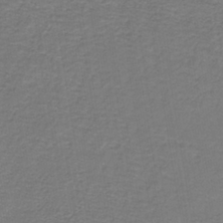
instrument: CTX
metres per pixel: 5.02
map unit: lHb
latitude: -38.3118
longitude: 58.0849
